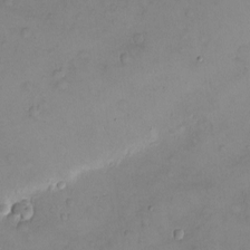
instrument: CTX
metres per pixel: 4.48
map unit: eHh
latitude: -9.8800
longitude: -66.0255
